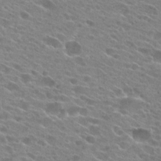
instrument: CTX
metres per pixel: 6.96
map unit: Hto
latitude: 24.8380
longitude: -42.6302
